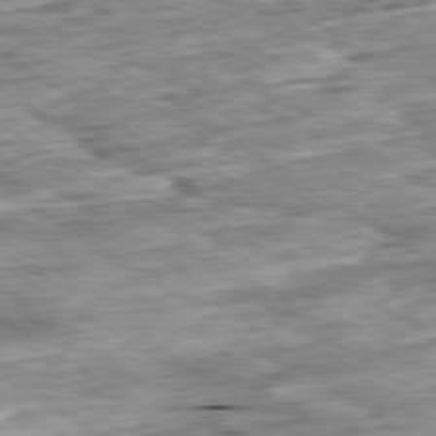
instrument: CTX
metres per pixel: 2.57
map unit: Ap
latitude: -79.9178
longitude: -85.1781
